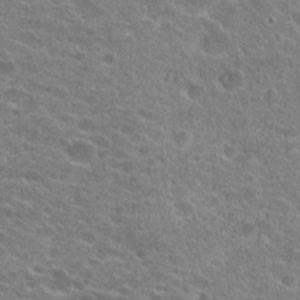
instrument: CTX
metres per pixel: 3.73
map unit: Hto
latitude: 22.9892
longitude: -43.4804
